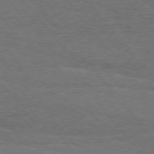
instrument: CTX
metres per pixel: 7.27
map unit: Hpe
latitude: 75.6883
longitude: -151.7638
